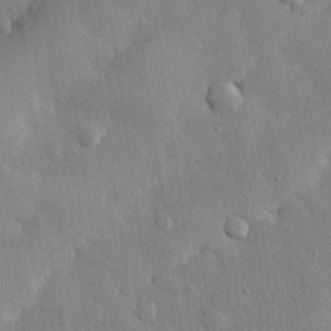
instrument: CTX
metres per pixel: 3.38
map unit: eHh
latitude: 28.7813
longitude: -78.7813
